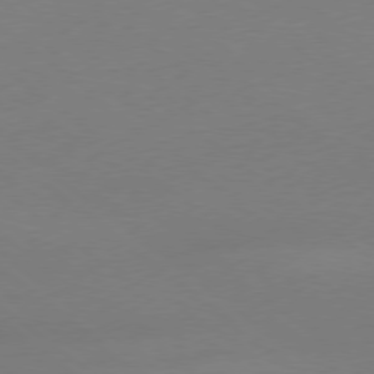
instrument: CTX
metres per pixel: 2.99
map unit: Ap
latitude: -78.9730
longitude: -56.4978
